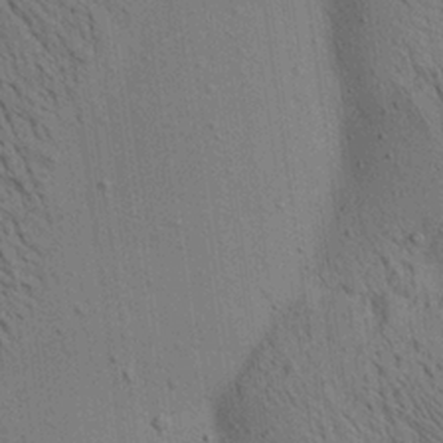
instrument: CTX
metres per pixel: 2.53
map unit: lAa
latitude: 22.0444
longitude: -138.8569
